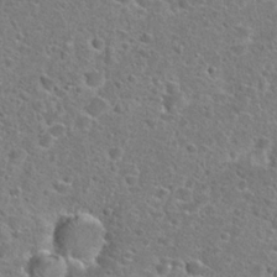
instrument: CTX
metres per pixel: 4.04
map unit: Hto
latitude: 24.1388
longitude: -46.6491
